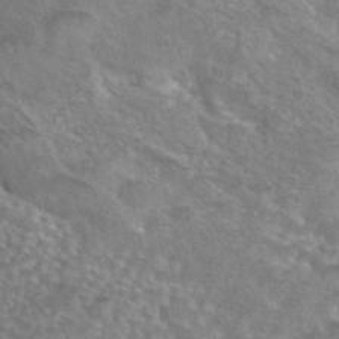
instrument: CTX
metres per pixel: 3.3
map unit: eAb
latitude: 44.8569
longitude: 104.2739
